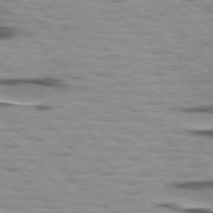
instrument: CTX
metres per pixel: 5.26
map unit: lApd
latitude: 77.0080
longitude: -49.0836
